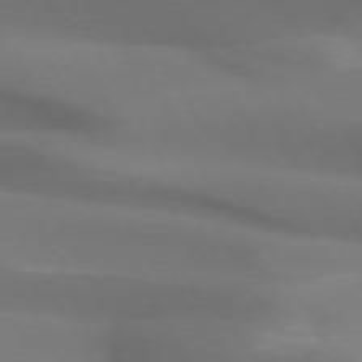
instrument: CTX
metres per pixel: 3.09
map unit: lApd
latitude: 72.8380
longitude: -49.6883
